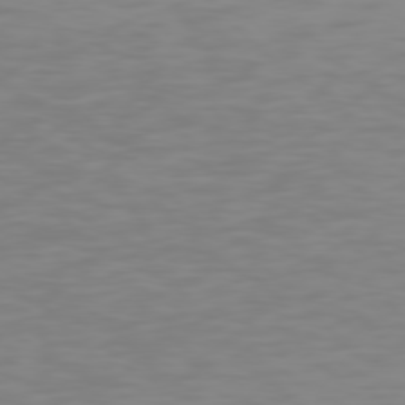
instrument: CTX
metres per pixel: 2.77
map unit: Hpe
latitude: 77.4615
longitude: -176.0255
